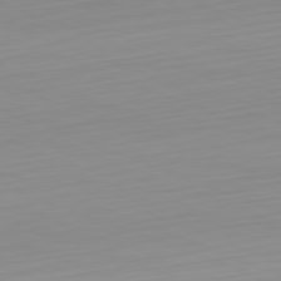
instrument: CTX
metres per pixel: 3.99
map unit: Hpe
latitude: -82.5196
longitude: 16.9920
